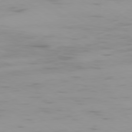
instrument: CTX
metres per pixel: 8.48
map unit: Ap
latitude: -80.0094
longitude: -58.6868
